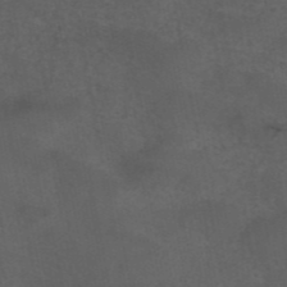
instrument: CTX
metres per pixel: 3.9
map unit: eAb
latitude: 43.2537
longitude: 104.8408
